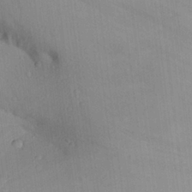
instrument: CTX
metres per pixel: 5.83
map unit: Aa
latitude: 26.9514
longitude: -136.3468
